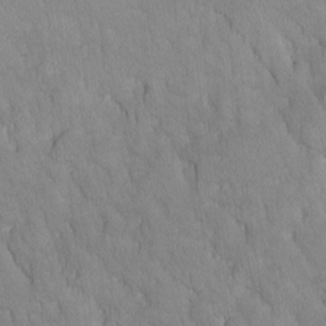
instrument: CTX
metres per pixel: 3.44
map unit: Ave
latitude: -10.8408
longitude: -118.1011
